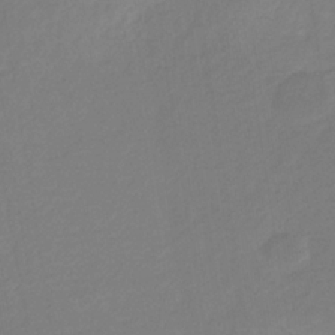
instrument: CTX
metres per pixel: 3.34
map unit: eHb
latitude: -31.9178
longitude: 72.0472
